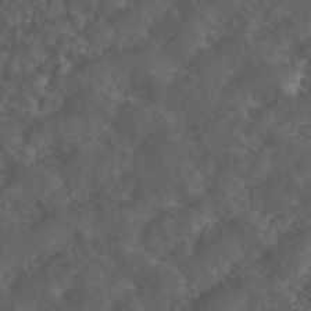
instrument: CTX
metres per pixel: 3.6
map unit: ANa
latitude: 44.3278
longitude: 24.7463
